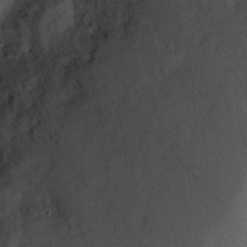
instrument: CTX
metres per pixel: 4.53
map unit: eHh
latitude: 4.7057
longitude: -71.5371
